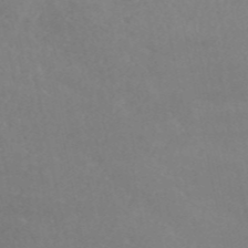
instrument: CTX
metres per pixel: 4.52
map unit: HNb
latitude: -54.1039
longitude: -34.1577
